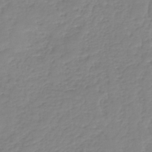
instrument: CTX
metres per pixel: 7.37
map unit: lHb
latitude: -40.5196
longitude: 68.0283
